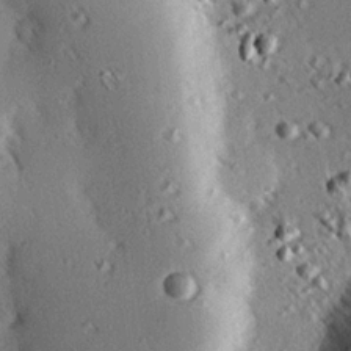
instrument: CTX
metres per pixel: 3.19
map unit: eHh
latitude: 22.6868
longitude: -90.1956
